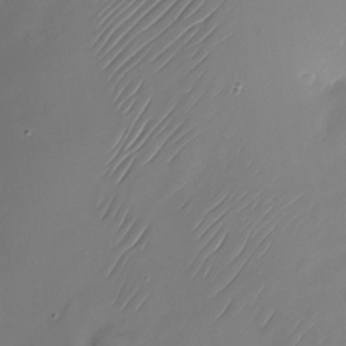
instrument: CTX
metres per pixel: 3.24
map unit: Nhu
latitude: -23.4077
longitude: -71.8016
